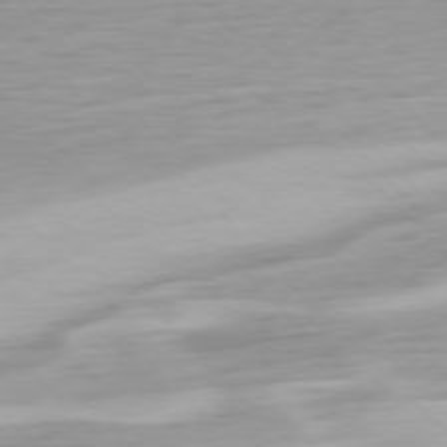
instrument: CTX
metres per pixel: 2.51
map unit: Ap
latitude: -77.1998
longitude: -78.7813
